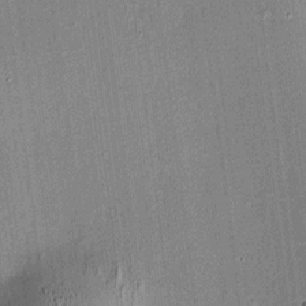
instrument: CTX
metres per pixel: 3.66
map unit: HNhu
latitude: 7.5560
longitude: 13.4643
